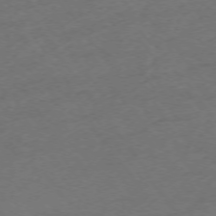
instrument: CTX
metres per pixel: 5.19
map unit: Ap
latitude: -74.7086
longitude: -79.5182
